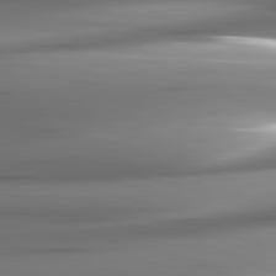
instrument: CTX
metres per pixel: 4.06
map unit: lApd
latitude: 82.6679
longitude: -141.9528
